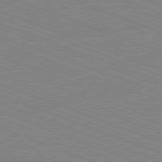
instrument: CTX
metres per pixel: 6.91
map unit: Ap
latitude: -81.3510
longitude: -74.5735
